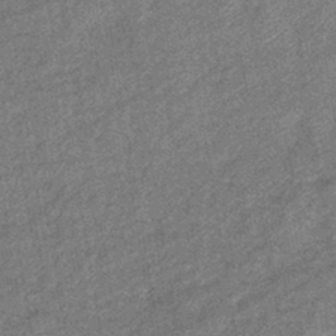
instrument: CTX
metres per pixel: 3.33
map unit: eHb
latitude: -39.8611
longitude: 79.4265
